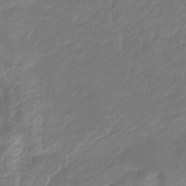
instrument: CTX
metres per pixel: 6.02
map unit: HNhu
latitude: -29.1053
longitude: 67.0675
